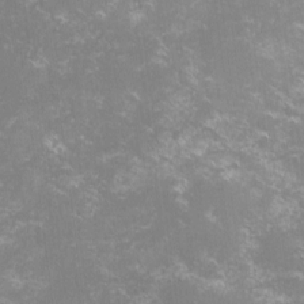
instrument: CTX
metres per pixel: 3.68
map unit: lHvf
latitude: -14.9542
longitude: -100.5168
